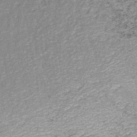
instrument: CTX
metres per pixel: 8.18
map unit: HNhu
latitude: -46.7463
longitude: 103.5588
